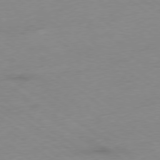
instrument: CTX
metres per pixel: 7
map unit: Ap
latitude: -78.2928
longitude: -59.2915
